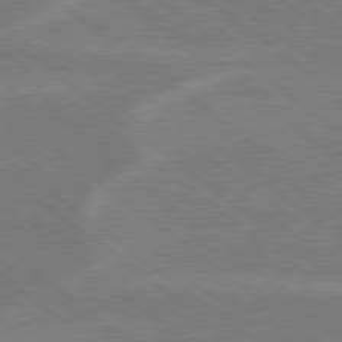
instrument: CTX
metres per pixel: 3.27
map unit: Hpe
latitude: 78.7813
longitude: -160.7624
